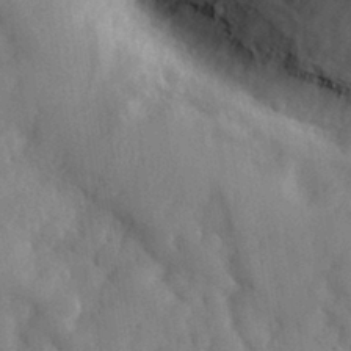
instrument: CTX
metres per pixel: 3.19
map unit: eHh
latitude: 30.8569
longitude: -72.5546
